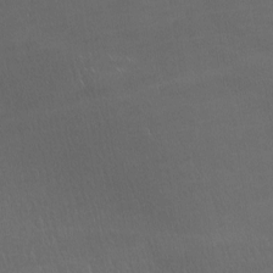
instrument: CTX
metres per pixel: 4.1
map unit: Ave
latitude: -6.8030
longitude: -123.0081
